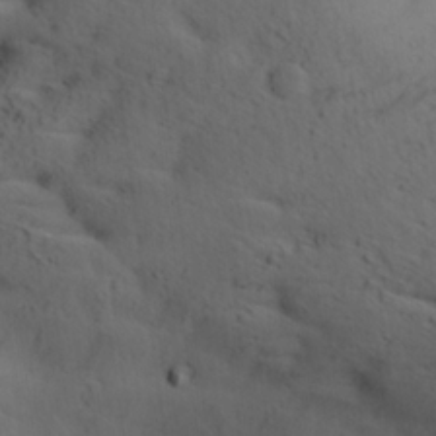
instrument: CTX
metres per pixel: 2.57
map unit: lAa
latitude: 19.9717
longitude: -138.4601
